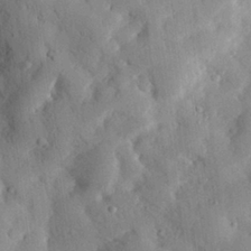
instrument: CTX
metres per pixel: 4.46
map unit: eHh
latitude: 28.8191
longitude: -77.8772
